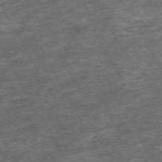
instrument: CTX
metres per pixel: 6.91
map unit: Hpe
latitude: -70.9542
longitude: 13.3321
